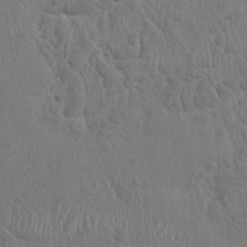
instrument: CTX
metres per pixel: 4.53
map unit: HNhu
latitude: 2.9891
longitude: -6.7435
